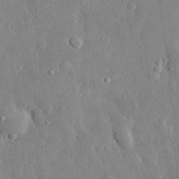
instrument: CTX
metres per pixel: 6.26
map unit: eHh
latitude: 32.7435
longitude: -80.2522
